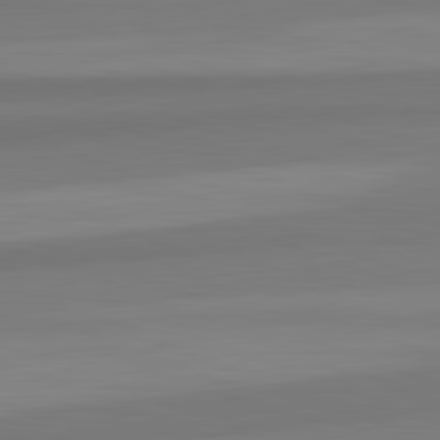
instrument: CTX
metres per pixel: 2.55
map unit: lApd
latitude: 82.4601
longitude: 176.4629
